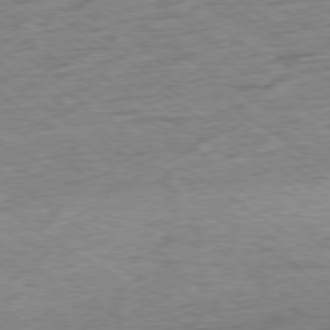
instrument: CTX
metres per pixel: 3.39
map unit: Hpe
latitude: -78.6896
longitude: -16.6679
